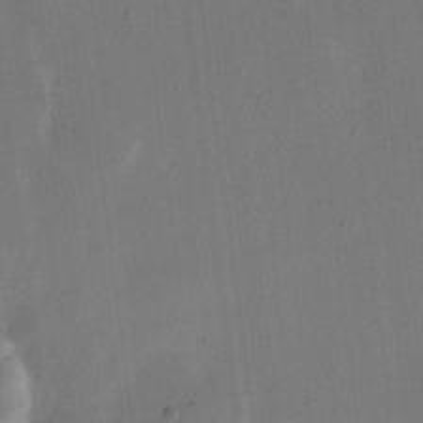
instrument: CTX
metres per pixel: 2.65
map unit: eHh
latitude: 10.7435
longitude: -68.1578
